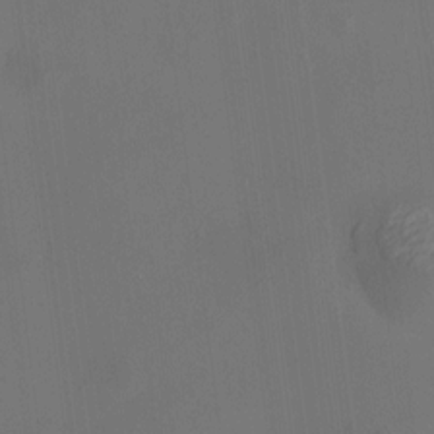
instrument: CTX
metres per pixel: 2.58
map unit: HNhu
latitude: 10.6680
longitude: 10.8786
